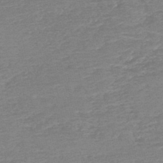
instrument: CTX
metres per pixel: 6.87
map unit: HNb
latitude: -49.2376
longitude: -51.7260
